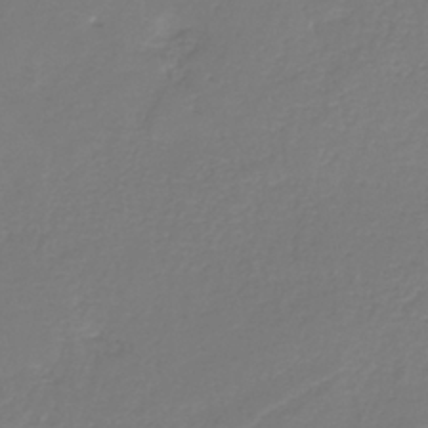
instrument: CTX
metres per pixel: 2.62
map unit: HNb
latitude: -35.5021
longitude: 51.4265
